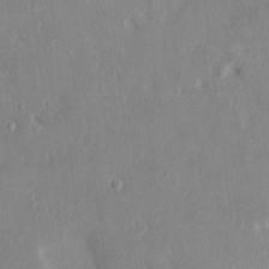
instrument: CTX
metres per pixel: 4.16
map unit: HNhu
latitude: 6.9892
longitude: -2.7435
